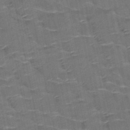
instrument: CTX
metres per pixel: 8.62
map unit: HNb
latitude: -50.7463
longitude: -47.5560
